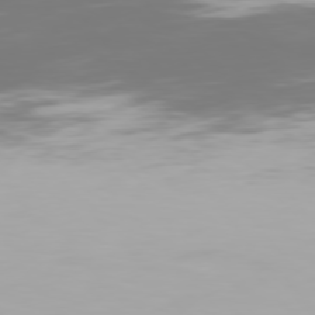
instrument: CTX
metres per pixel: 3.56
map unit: Hpe
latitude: 76.1766
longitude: -143.1781
